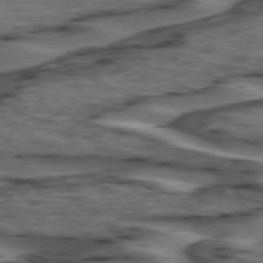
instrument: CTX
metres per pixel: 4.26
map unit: lApd
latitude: 74.3656
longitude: -71.0647
